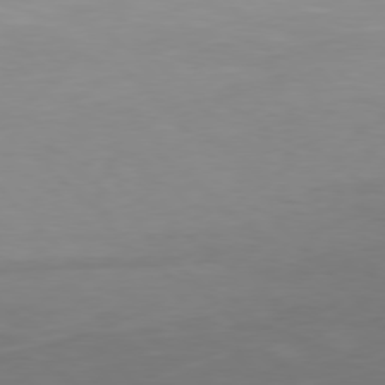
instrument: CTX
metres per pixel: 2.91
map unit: Hpe
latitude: 77.4615
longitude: -167.0269
